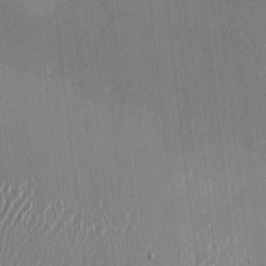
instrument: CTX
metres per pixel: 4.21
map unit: HNhu
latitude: -1.1054
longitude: -7.4993
